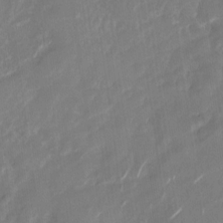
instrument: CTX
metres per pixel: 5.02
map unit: Nhu
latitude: -28.1039
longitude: -74.6113
